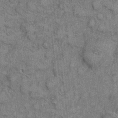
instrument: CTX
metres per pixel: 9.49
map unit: eHh
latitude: 7.3860
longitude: -64.6679
